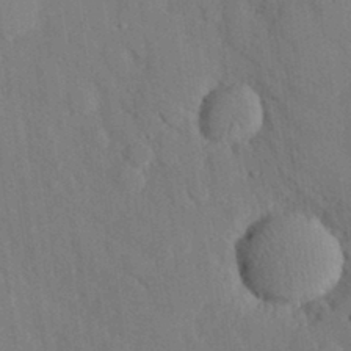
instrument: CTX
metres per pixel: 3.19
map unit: eHh
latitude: 27.8772
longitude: -80.0255
